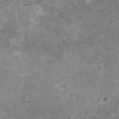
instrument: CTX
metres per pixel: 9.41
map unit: HNhu
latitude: 3.1781
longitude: -4.1389
